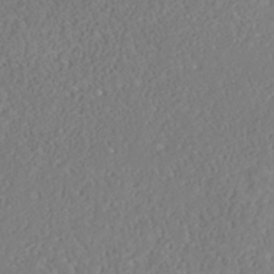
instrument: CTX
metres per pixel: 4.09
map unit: Nhe
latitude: -38.0472
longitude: -88.7247
